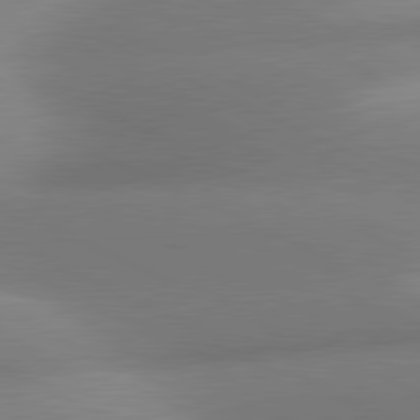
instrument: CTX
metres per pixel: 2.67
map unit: lApd
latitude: 80.8947
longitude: 130.9541
